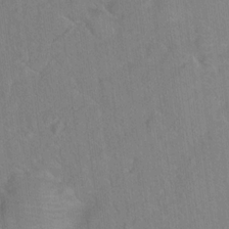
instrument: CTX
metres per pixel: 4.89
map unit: Ht
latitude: 14.8380
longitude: -39.8394
